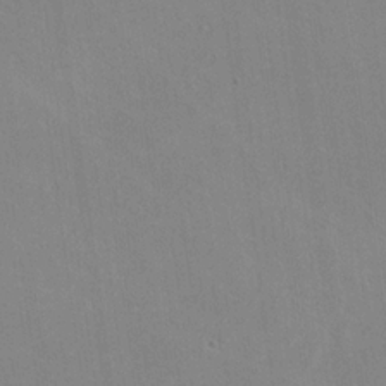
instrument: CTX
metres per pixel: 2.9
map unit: lHvf
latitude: -10.7085
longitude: -102.3089
